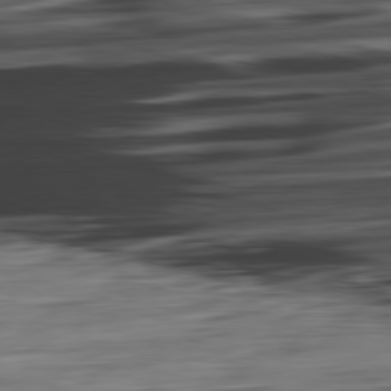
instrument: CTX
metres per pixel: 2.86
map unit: Ap
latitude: -82.2550
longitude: -78.1956
